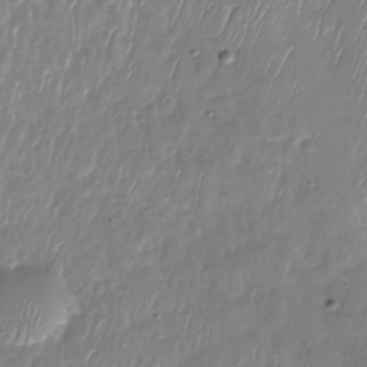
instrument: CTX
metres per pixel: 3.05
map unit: Nhu
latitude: -27.7288
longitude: -59.2348
